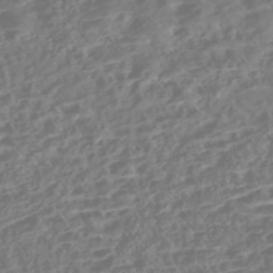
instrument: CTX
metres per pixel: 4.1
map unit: Nhe
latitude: -46.7463
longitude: 151.8800
